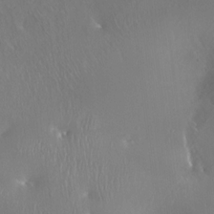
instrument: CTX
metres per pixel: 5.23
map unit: Ht
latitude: -14.9920
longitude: -41.7071
